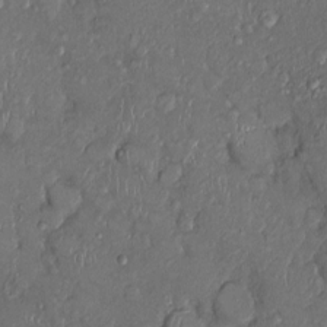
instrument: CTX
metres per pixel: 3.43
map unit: Ht
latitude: -2.2739
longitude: -13.5938
